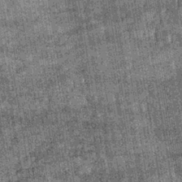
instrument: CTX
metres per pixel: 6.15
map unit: lHb
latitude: -39.8989
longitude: 66.6141
